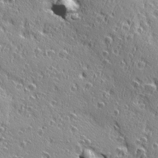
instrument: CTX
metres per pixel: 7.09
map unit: Ave
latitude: 20.9514
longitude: -136.0255
